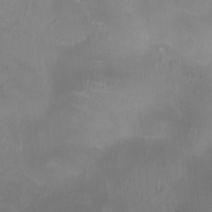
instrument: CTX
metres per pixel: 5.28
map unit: HNhu
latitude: 0.4601
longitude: -3.4048
